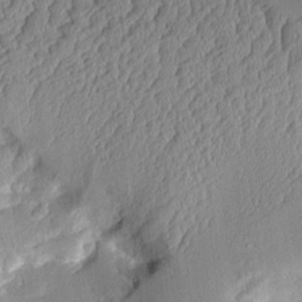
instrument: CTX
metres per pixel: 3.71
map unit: Aa
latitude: 10.1011
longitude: -128.2711
